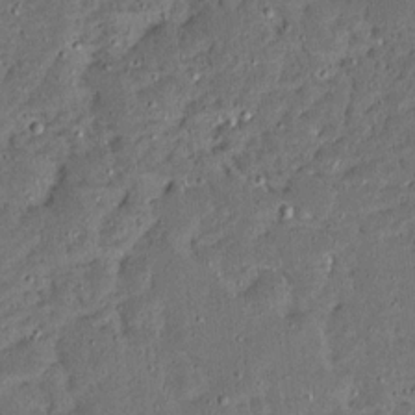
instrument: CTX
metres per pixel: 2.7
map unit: Ave
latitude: 14.0255
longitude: -138.5357
